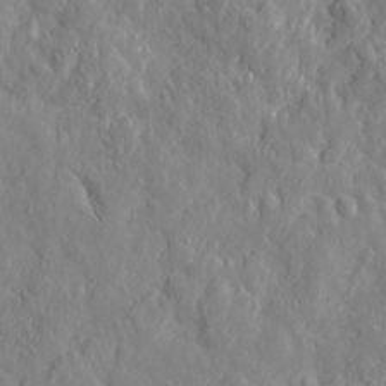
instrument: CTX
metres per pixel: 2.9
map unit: Htu
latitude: -2.8407
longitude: 178.8597
